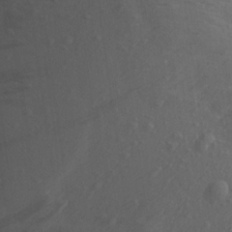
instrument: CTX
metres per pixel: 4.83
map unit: Aa
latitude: 14.9514
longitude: -142.8947
